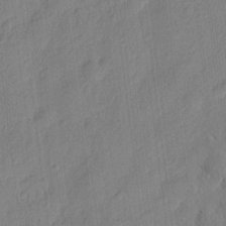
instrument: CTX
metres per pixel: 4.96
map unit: eHh
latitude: 7.0458
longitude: -75.5182
